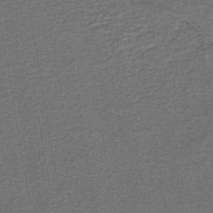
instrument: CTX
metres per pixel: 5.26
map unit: lHb
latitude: -39.9745
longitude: 58.6518
